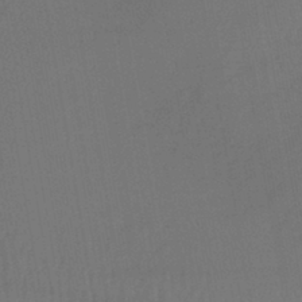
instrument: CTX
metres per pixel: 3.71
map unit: lHb
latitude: -42.7274
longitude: 73.8611
